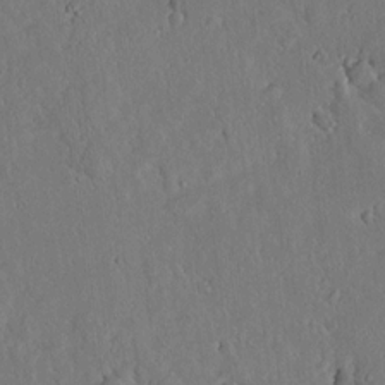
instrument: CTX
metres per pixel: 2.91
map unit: lAvf
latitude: 7.8016
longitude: 168.5384
